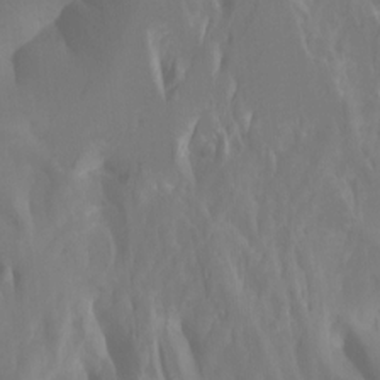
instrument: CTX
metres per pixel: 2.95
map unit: Htu
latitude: -7.7477
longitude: -47.8206
